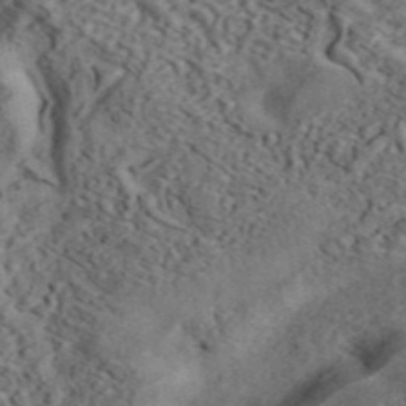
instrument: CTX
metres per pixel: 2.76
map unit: ANa
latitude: 45.7638
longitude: 45.4454
